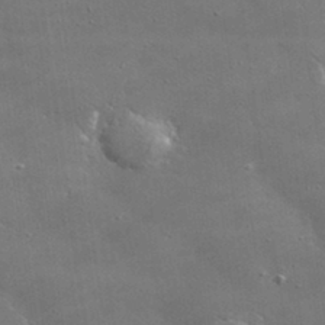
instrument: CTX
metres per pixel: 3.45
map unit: lHvf
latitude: 32.2334
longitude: -92.5168
